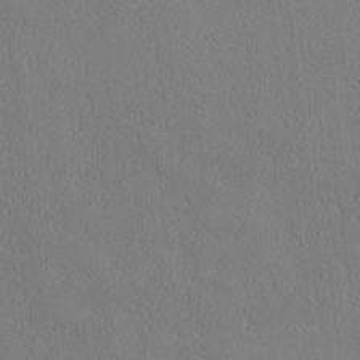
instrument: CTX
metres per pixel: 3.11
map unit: Nhu
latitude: 1.1214
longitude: -78.1956
